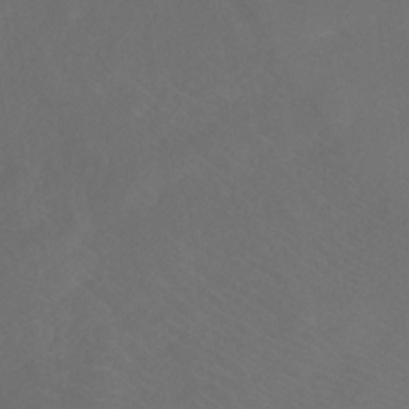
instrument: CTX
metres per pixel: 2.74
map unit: eHb
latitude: -30.7652
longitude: 64.0472
